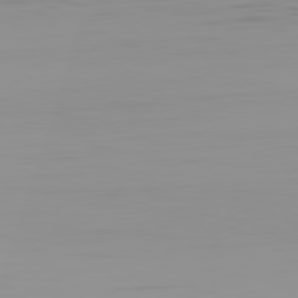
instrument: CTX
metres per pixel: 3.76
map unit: Hpe
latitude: 77.8583
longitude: -141.5938
